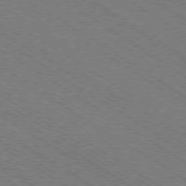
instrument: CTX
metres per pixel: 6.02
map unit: Ap
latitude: -79.3698
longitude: -79.4805
